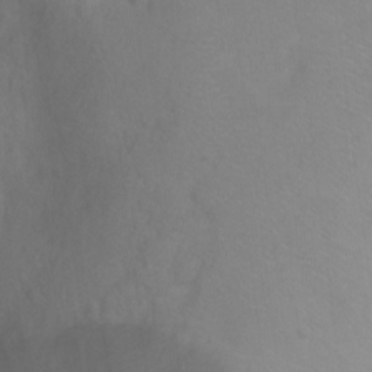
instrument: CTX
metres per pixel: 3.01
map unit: Ht
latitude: 1.9717
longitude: -35.6694
